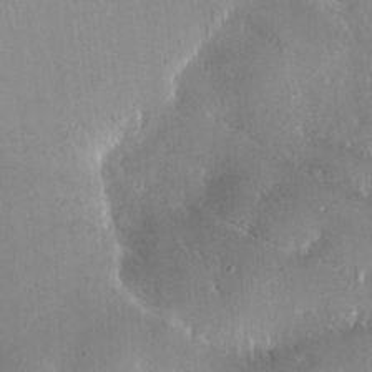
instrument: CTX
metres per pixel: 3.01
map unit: HNhu
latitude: 0.8191
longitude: -4.4223
